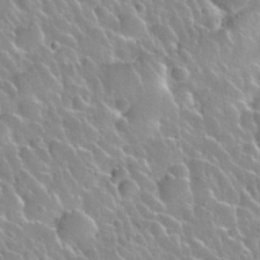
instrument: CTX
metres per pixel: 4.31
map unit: Nhu
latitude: 28.2900
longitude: -53.9339
